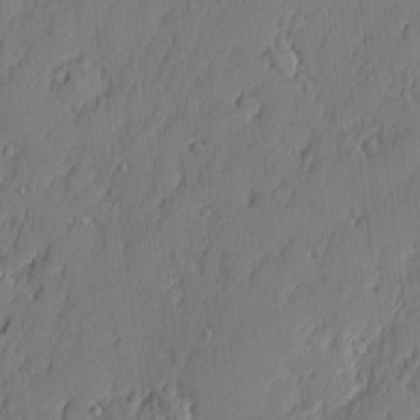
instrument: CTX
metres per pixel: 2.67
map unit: eHh
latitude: 5.1592
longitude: -76.3467
